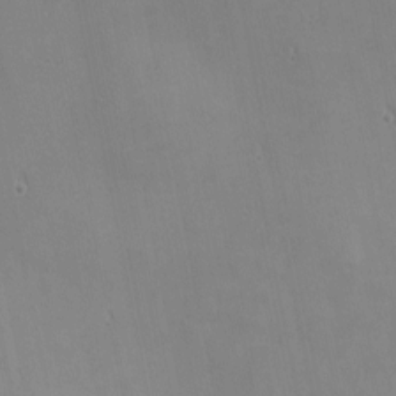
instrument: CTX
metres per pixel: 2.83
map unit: eHh
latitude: -2.3495
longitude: -81.3671
